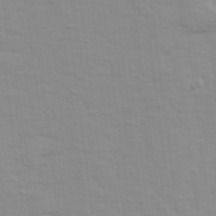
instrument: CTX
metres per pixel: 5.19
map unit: Ave
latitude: 14.1011
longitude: -103.7449
